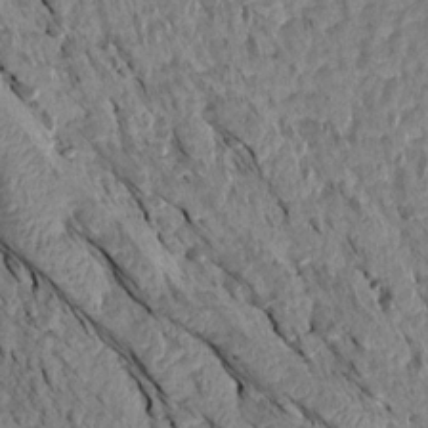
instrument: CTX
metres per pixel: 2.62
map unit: Aa
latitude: 15.3293
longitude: -146.4223
